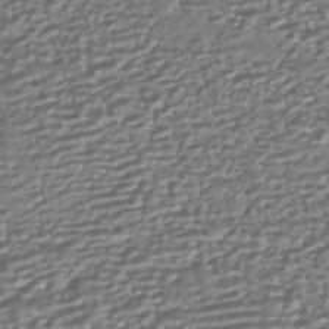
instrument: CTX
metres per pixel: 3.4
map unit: HNhu
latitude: -43.5777
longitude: 98.3684
